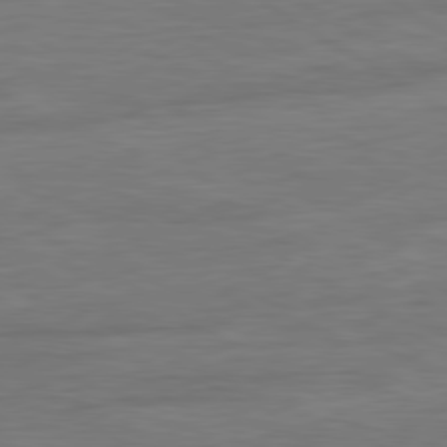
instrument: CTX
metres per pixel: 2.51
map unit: Ap
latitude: -81.1053
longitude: -79.9339
